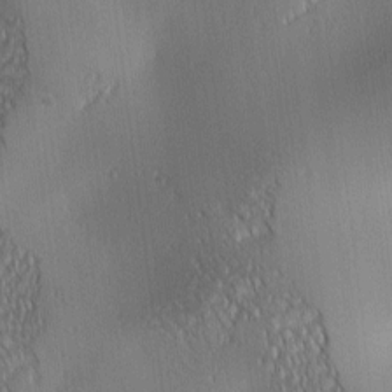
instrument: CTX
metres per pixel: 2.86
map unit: lAa
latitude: 0.7246
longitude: -116.7246
